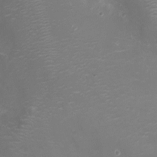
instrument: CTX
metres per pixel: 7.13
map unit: Ht
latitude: -7.8611
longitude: -19.1970
